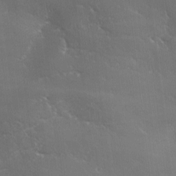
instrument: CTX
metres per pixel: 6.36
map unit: Ave
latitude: 1.4237
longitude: -113.6505
